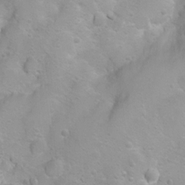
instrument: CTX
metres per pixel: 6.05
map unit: Ht
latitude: 3.6505
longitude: -26.7435
